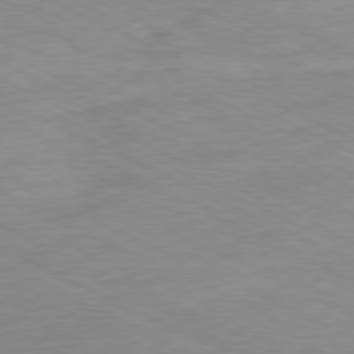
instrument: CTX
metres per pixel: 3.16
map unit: Ap
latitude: -80.5763
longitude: -75.2159
